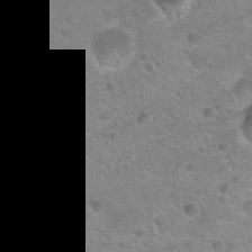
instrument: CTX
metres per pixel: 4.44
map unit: Hto
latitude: 22.1389
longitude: -50.1011
